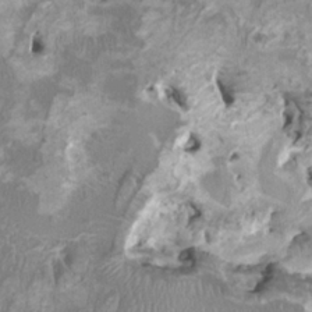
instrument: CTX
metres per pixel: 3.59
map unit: HNhu
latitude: 2.0822
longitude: -2.9136
